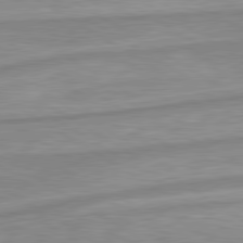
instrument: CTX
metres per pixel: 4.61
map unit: lApd
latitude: 80.2522
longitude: -172.3089
